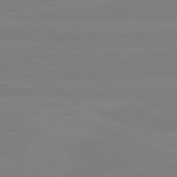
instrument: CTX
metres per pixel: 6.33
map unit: lApd
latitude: 81.5371
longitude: -177.4615
